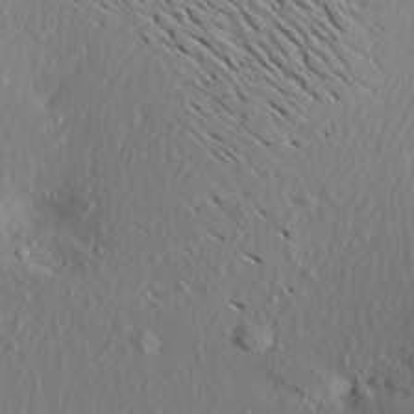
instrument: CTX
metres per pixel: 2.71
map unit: Aa
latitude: 19.0458
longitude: -144.2711
